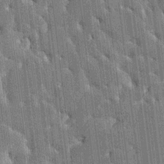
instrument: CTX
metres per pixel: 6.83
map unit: HNhu
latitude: 5.7827
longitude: -5.8583
